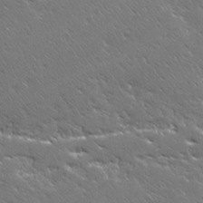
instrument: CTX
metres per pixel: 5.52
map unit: Ave
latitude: 20.1767
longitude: -137.2159
